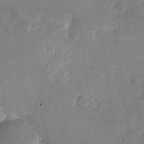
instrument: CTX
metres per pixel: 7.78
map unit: Nhu
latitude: -27.3509
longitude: -74.5546
